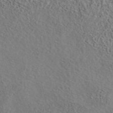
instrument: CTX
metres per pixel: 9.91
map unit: eAb
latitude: 43.8772
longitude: 114.1606
